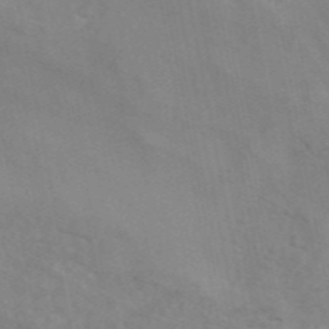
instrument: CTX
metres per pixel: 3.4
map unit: ANa
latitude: 45.5371
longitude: 25.8233
